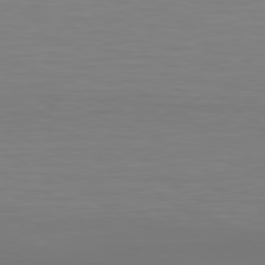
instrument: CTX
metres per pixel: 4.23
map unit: Hpe
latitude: 78.2712
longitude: -122.2522
